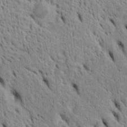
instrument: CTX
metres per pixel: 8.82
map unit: Htu
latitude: -4.0850
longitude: 152.3873
